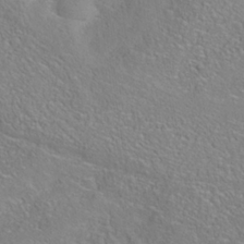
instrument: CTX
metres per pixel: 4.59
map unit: Nhe
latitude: -38.2929
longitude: 138.9542
